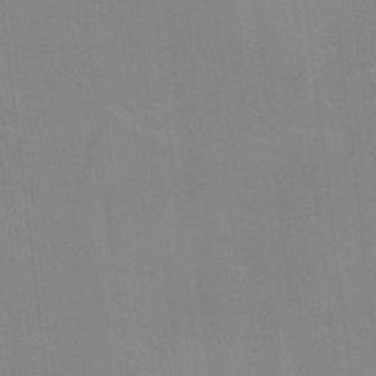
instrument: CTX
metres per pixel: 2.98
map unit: lAvf
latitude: 24.1955
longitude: -111.8206
